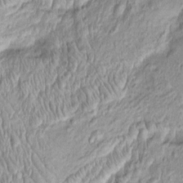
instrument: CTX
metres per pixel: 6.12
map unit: Htu
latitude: -4.3306
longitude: 158.6141
